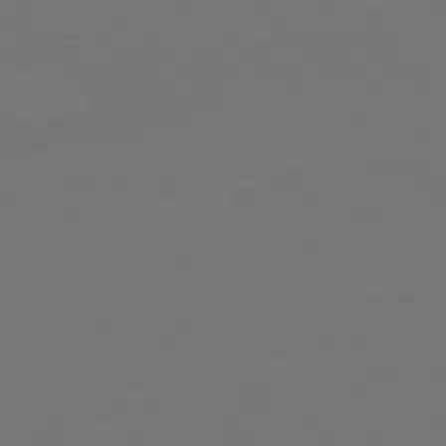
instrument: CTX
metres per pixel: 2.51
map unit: Ap
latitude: -78.9163
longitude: -55.7638
